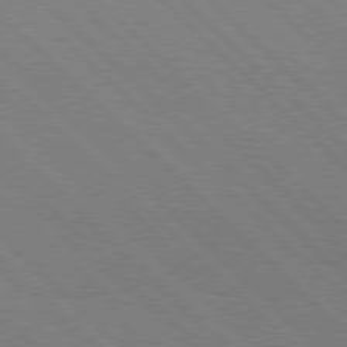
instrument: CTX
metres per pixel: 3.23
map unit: Hpe
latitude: 77.4615
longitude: -127.2537
